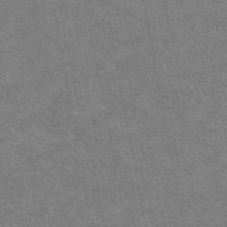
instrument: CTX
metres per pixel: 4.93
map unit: eAb
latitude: 49.2915
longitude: 120.7085
